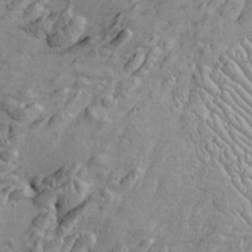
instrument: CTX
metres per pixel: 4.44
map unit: Htu
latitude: -6.1983
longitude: 153.4076
